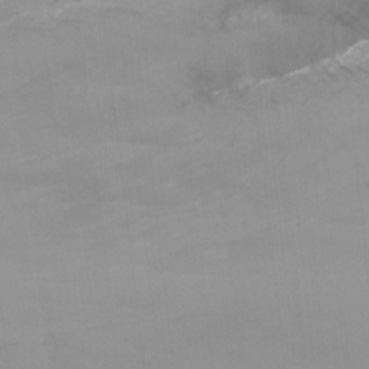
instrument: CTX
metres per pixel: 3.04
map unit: Nhu
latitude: -15.6722
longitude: -55.1781
